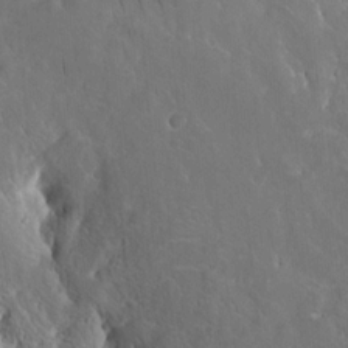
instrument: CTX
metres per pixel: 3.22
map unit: eHh
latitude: 9.1970
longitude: -70.9136
